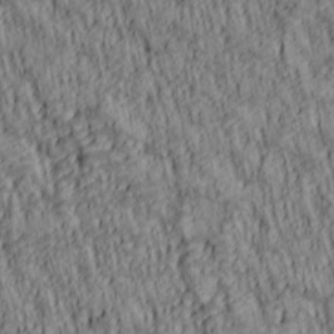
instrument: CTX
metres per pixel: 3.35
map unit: lAa
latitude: 5.4804
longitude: -114.8757
